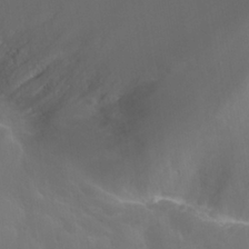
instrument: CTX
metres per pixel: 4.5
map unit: Nhu
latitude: 25.5182
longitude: -57.3481
